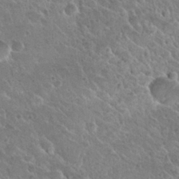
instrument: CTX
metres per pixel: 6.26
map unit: Nhu
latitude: 28.2144
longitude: -54.2144
